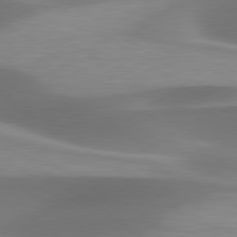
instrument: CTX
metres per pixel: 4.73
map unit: lApd
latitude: 79.7450
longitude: -91.9906
